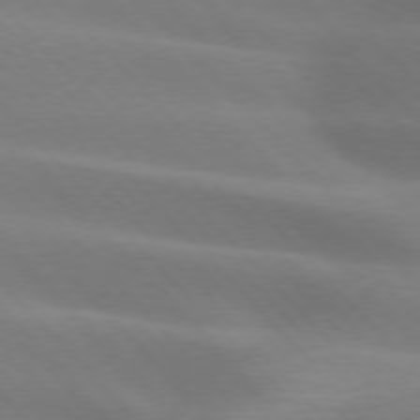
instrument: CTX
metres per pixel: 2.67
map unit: lApd
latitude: 75.1592
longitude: -61.4615
